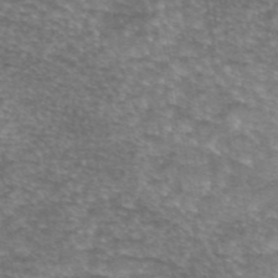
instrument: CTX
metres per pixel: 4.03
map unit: eAb
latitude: 45.4048
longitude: 103.5210
